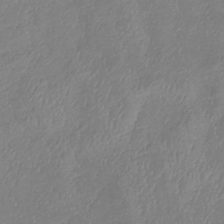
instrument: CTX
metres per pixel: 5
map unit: lHb
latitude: -37.9367
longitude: 73.8044
